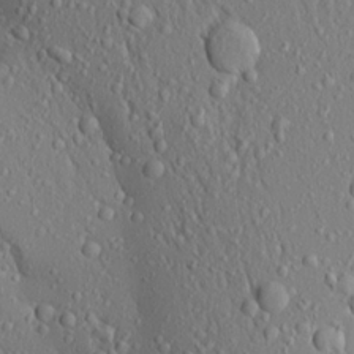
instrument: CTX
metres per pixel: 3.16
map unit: Aa
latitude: 19.1025
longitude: -148.1578
